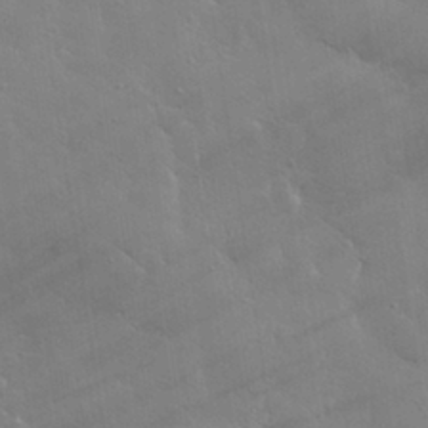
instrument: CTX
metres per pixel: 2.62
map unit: lHvf
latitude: 31.3860
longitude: -93.2915
